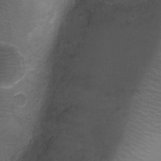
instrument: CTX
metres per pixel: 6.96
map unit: Ht
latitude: -3.9556
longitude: -19.1781
